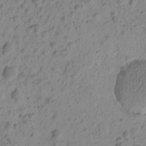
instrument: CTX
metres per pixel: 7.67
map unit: eHh
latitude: -0.6330
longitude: 16.5007
